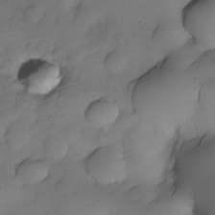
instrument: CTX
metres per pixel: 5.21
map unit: Nhe
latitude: -30.5951
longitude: -139.5371
